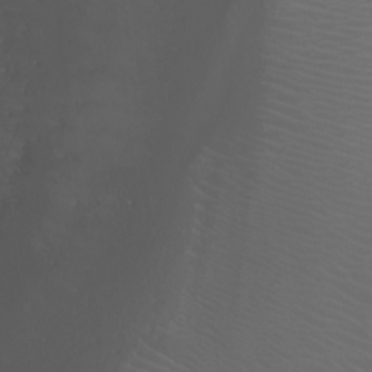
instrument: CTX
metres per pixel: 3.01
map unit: Ht
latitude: 1.8583
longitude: -21.9339
